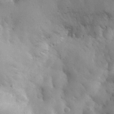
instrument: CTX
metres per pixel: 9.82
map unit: eHh
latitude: 30.5735
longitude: -68.1200
